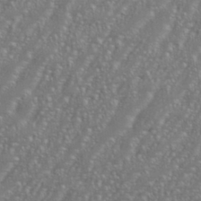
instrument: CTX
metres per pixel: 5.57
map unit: eHh
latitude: 35.6316
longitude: -132.5735
